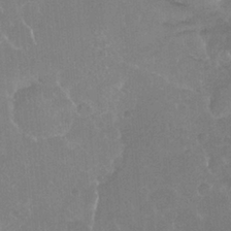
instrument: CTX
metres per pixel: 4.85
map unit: Ht
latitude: -15.1243
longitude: -53.9150
